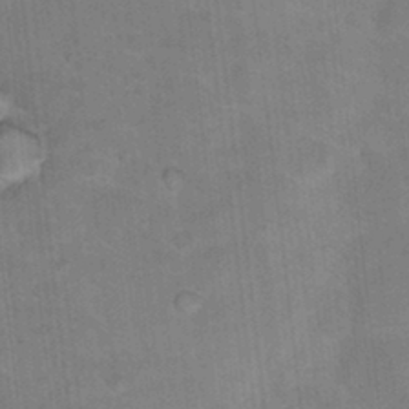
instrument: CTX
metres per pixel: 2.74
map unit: Hto
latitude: 12.7058
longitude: -36.1578
